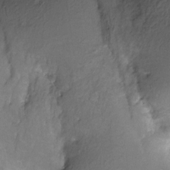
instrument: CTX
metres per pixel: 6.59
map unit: Nve
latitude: -24.7841
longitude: -109.2159
